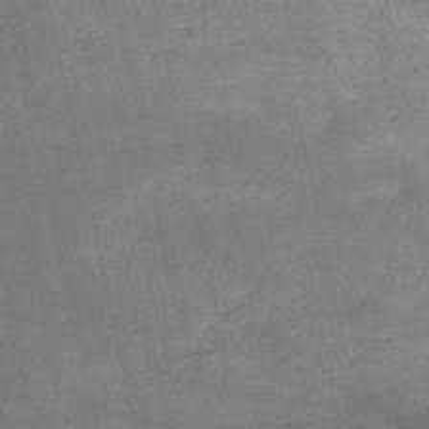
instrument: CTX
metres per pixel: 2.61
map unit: HNb
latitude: -52.3873
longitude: -38.7813
